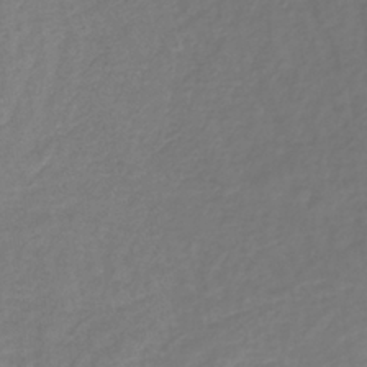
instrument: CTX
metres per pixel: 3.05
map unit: lHb
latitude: -36.8974
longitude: 70.8219
